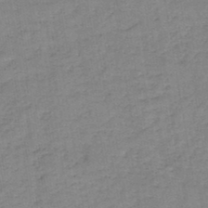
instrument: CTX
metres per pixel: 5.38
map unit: HNb
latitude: -46.0472
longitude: -38.1767
